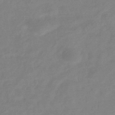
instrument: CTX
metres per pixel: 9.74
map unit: eHb
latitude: -37.6721
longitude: 78.6329
